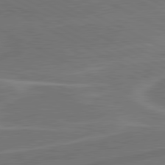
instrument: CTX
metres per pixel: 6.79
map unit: lApd
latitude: 80.8191
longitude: 128.0283
